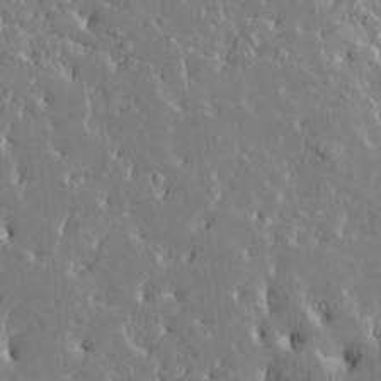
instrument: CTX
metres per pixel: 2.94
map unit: HNhu
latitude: 6.3656
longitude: -4.7057
